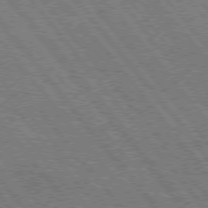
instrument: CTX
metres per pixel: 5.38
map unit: Hpe
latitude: 75.1403
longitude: -150.3278
